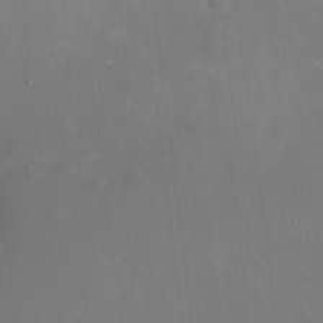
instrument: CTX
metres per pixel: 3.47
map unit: Nhu
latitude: -16.3873
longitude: -56.2711
